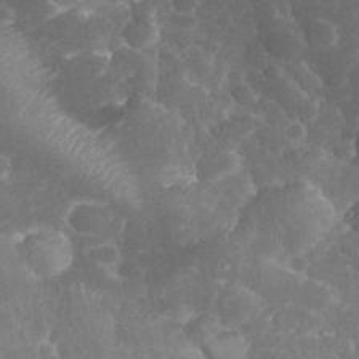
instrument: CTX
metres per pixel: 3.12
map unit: eHh
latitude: 34.2144
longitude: -63.7261
